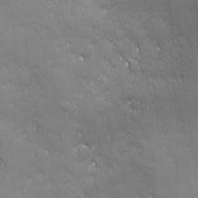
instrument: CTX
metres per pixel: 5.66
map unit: Ave
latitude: -7.7477
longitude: -121.5749
